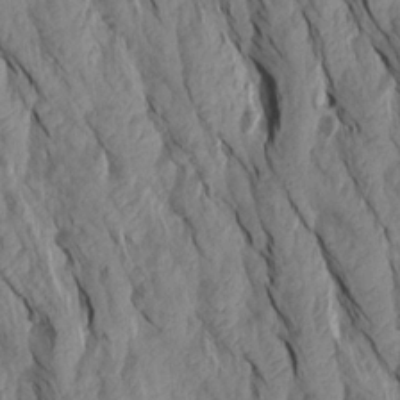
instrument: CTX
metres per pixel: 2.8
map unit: Aa
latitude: 19.0458
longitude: -146.7436
